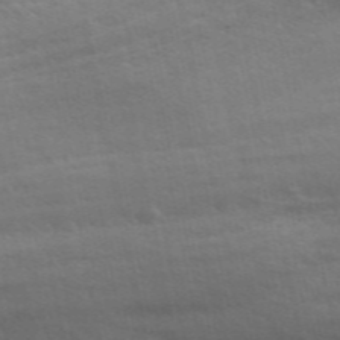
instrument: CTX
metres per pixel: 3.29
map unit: ANa
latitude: 49.7639
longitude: -80.1200
